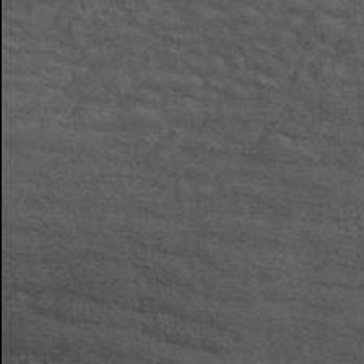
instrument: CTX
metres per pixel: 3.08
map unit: ANa
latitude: 49.6883
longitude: -81.9906
